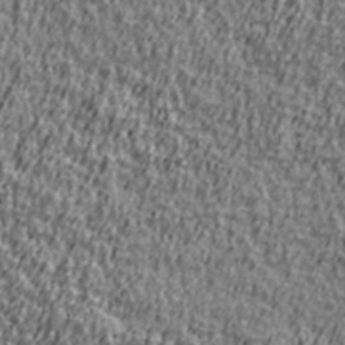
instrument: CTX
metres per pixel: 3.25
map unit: Ave
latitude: 41.1781
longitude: -112.3845
